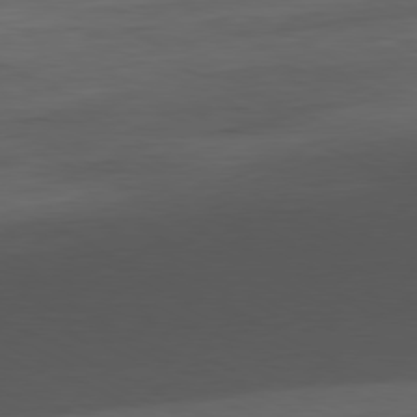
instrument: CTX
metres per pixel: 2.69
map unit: Ap
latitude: -81.0676
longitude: -77.1781
